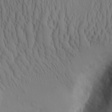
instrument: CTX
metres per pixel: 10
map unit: Aa
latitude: 9.7639
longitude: -129.4804
